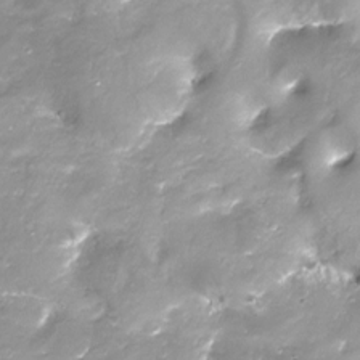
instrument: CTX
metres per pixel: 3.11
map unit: Ht
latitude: -16.4629
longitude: -43.7072
